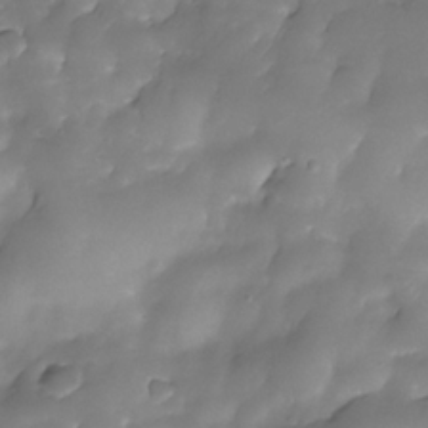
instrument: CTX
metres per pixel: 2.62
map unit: Nhe
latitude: -34.7274
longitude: -146.0633
